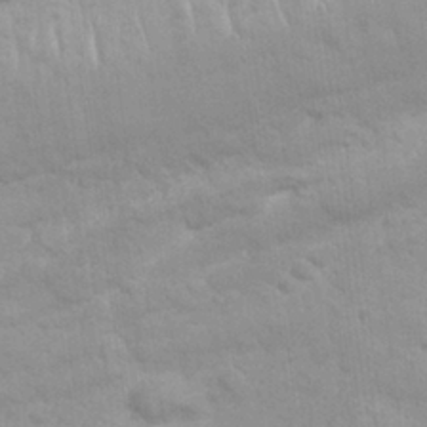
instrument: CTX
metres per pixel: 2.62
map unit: Nhu
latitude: 26.5357
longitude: -62.1389
